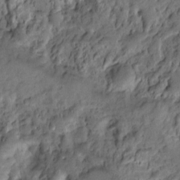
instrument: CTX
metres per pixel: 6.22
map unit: Hto
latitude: -7.7288
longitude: -44.5734
